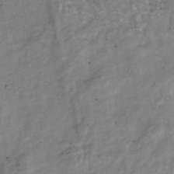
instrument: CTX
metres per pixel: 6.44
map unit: Nhu
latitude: -39.4077
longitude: -81.1781
